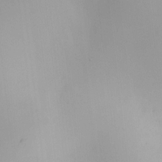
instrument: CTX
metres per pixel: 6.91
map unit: HNhu
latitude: 7.3860
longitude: 9.8233
